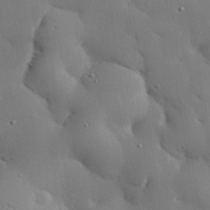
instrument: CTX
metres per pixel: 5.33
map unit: eHh
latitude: 29.5560
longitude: -81.5749
